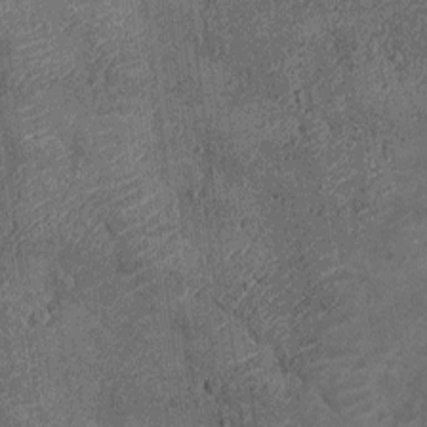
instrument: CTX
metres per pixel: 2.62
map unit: Ht
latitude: -12.0472
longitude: -21.2159
